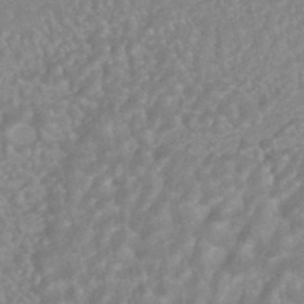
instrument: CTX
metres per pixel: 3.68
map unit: HNhu
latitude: -45.3888
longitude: 92.1795
